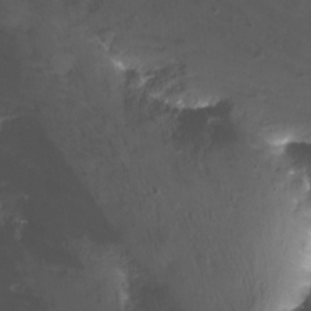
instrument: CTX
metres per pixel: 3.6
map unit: Nhu
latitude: -12.3873
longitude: -61.8016
